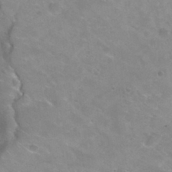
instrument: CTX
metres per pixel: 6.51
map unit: Hto
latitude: 31.4994
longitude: -47.8395
